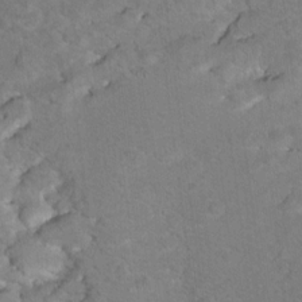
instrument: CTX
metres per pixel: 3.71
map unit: Hto
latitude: 8.2712
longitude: -30.1200
